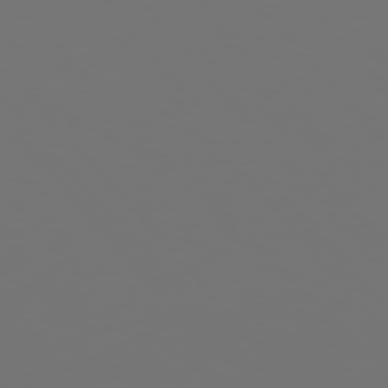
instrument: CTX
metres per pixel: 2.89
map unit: Hpe
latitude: 76.2522
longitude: -134.8569
